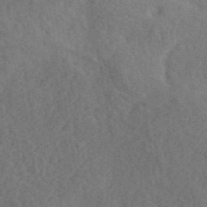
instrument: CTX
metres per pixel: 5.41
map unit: ANa
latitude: 41.5560
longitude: 52.4629
